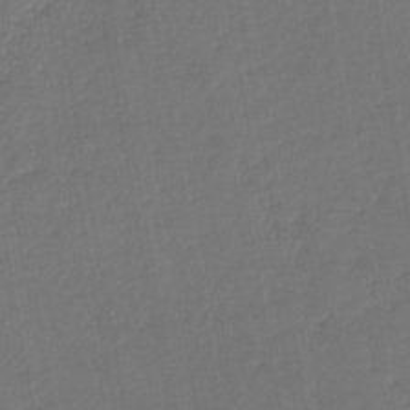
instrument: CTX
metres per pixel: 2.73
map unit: lHb
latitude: -45.6533
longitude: 61.0486
